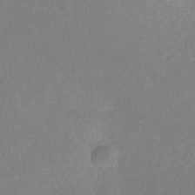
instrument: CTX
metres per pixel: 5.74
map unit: eHb
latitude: -30.8786
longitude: 67.9745
